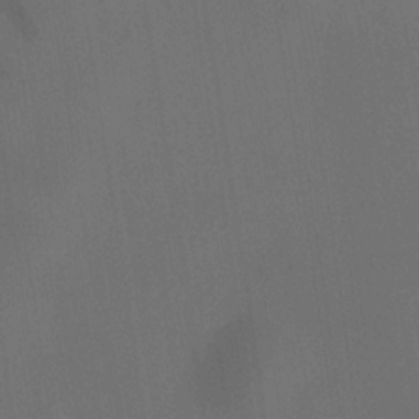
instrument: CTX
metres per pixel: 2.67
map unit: HNhu
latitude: 8.1389
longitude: 16.3307
